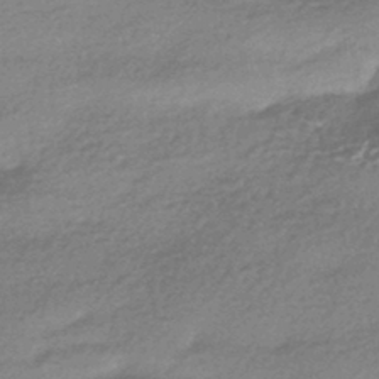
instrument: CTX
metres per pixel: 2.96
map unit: HNhu
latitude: -43.8800
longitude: 93.2754
